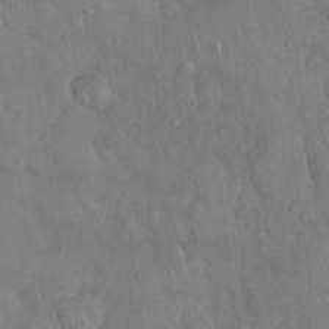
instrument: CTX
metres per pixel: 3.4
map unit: Nhu
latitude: 27.4993
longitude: -65.8394
